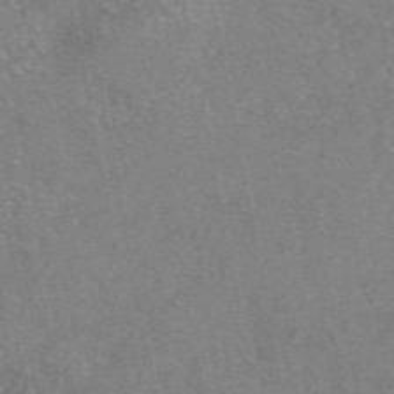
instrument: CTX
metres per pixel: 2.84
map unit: eAb
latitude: 47.4994
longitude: 103.0675
